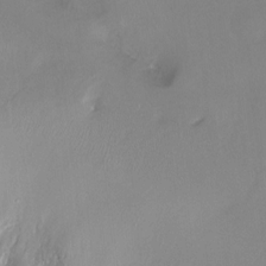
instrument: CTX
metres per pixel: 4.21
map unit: Ht
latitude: -14.7652
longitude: -42.8002
